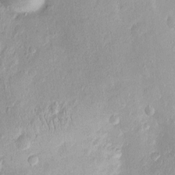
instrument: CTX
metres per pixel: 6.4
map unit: Htu
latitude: -5.1053
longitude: 157.9556
